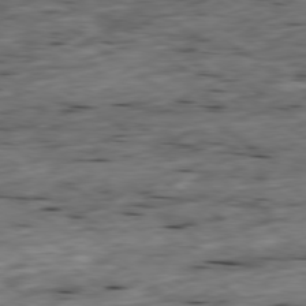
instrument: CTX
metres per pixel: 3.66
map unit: Ap
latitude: -79.4454
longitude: -90.2145
